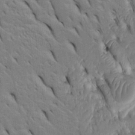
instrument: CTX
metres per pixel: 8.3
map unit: Htu
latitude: -3.0864
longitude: 152.0094
